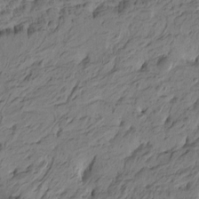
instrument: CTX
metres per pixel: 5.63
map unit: Htu
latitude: -5.2376
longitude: -178.3657
